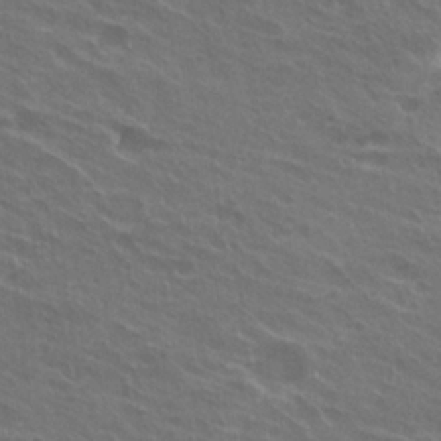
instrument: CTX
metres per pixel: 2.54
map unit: Hto
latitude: 24.7435
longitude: -38.3467
